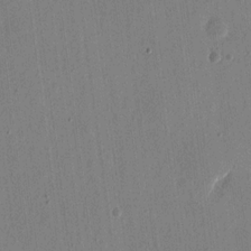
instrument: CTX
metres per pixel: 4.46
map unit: eHh
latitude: 16.1011
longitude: -69.7261
